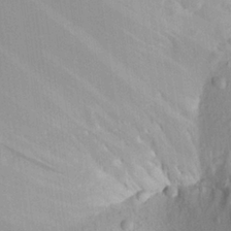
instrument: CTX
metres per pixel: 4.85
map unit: Aa
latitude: 23.1970
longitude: -147.3104
